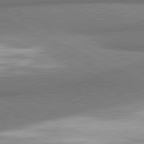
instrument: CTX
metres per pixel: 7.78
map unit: lApd
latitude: 81.2348
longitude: 164.2740
